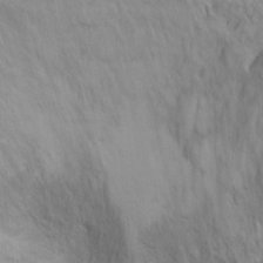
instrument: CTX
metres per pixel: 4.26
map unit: Ht
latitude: 10.8380
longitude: -32.4790
